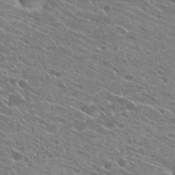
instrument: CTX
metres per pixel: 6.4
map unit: Hto
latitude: 23.1403
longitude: -41.0080
